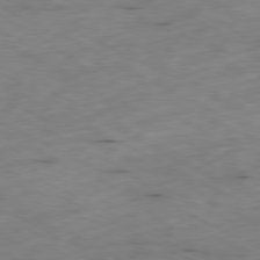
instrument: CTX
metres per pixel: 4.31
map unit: Ap
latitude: -79.6910
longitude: -68.1200
